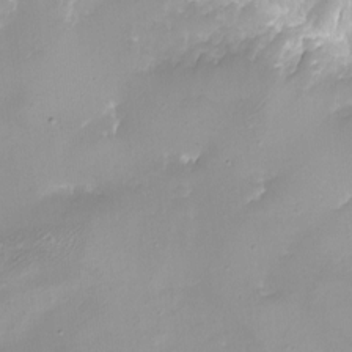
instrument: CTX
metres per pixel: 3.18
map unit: eHh
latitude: -4.7085
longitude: -78.2334
